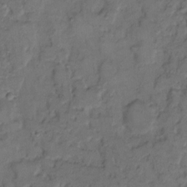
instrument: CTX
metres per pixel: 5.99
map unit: eHh
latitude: 9.3104
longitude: -62.4223
